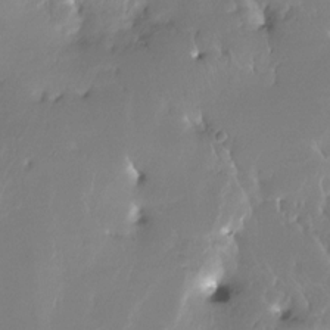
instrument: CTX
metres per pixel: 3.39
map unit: Nhe
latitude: -27.8611
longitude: -110.7813
